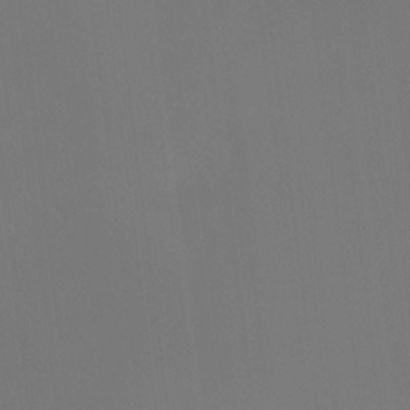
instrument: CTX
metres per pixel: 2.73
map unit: HNhu
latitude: 7.5938
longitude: 9.5966
